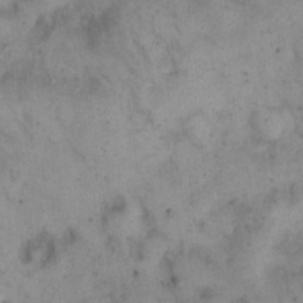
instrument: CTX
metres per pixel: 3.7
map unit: eHh
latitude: 21.1214
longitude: -60.5357
